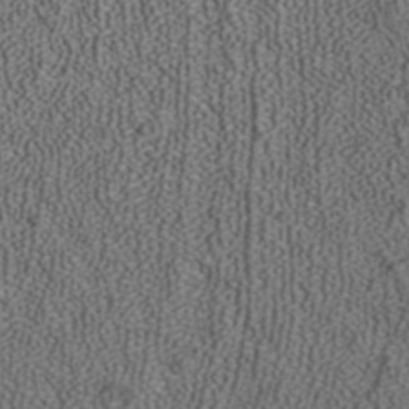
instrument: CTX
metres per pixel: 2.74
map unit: ANa
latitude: 37.1781
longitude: 18.5574
